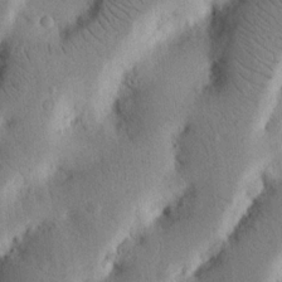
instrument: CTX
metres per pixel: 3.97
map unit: Nhu
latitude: 17.0647
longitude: -74.8191
